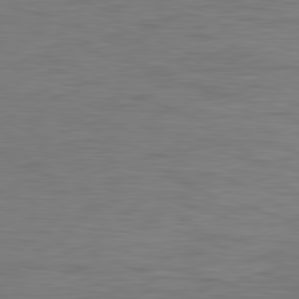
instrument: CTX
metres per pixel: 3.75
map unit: Ap
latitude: -82.0472
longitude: -79.5182
